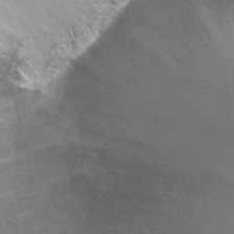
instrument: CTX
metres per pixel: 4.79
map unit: Ht
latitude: -6.5007
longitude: -33.3860
